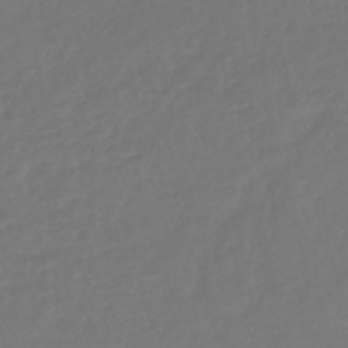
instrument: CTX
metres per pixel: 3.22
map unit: lHb
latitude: -42.9352
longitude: 67.6911
